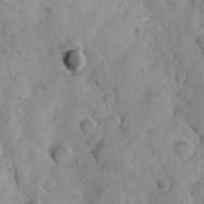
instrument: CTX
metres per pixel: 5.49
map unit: Hve
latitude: 24.1011
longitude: 147.2565
